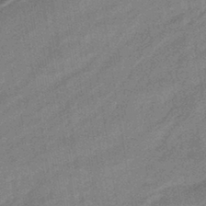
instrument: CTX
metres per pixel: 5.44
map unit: HNhu
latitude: -43.1242
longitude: 90.8219
